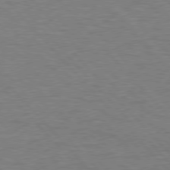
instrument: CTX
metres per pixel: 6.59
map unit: Hpe
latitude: 76.8191
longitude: -157.7071
